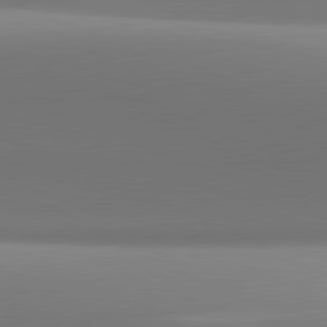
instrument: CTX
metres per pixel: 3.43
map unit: lApd
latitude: 81.4426
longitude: 142.6518
